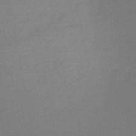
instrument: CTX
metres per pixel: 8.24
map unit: HNb
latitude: -47.4832
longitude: -43.3293
